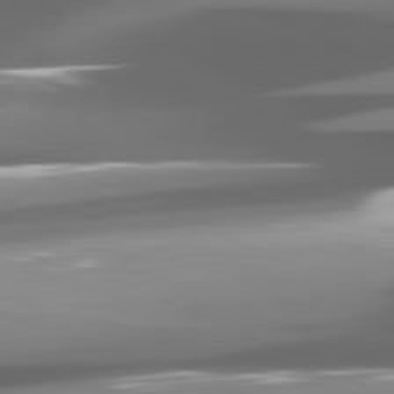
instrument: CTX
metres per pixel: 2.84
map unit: lApd
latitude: 81.5560
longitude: -146.0633
